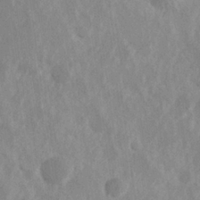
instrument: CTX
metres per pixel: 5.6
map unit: Hve
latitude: 25.1025
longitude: 145.2187
